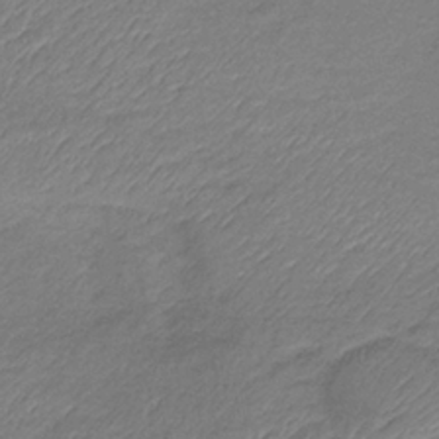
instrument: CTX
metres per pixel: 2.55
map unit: lHb
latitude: -36.0283
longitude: 71.8422
